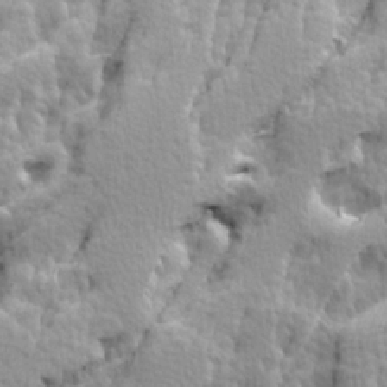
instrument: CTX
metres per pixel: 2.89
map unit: Ave
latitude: 14.5168
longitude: -134.5357
